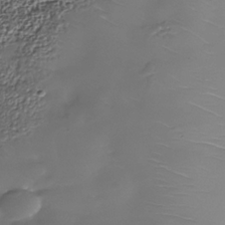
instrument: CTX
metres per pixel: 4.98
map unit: Nhe
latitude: -36.3117
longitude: -88.2334
